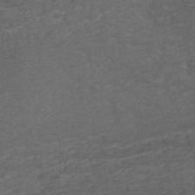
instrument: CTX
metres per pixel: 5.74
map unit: ANa
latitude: 39.2348
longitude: 23.0676
